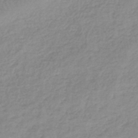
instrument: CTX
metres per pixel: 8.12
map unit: lHb
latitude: -44.3684
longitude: 69.9367
